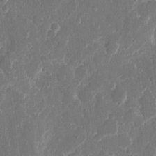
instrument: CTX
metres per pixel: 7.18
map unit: eHh
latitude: 8.9136
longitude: -68.9703
